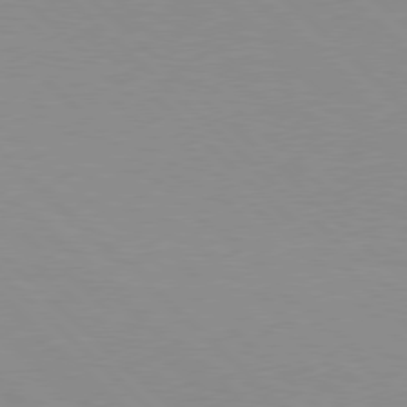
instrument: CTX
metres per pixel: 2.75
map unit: Hpe
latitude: 77.9150
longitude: -160.6679
